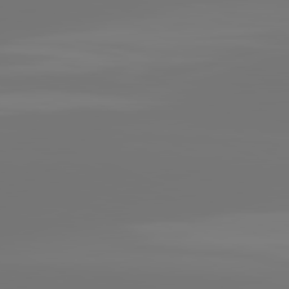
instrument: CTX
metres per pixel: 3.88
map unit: lApd
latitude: 81.7827
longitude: -153.4427
